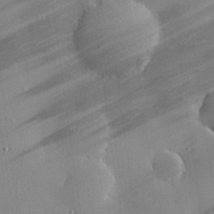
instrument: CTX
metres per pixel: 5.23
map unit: eHh
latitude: 24.2144
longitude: -91.2726
